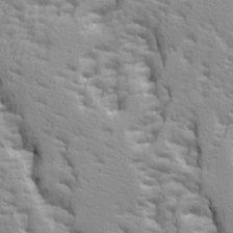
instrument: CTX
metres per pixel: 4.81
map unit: Ave
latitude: 14.5168
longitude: -131.3104
